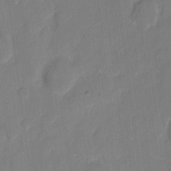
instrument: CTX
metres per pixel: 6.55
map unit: eHh
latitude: 7.6883
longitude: -65.6694
